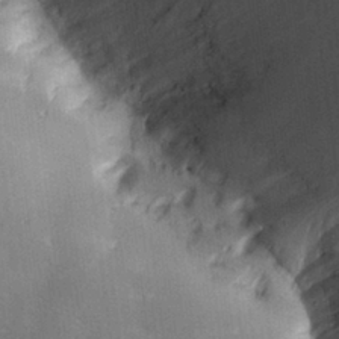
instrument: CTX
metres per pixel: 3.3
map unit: Hve
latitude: 28.5734
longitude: 145.2376
